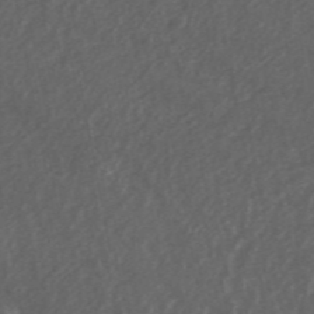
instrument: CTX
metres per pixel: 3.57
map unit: ANa
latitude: 45.9339
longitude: 27.1242
